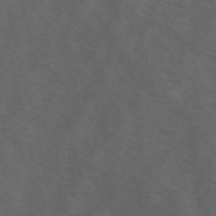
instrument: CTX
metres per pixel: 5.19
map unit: HNb
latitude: -45.3888
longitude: -41.4237
